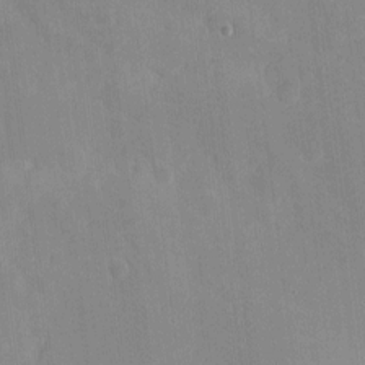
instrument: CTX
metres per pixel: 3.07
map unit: eHh
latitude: 4.1767
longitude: -72.5924
